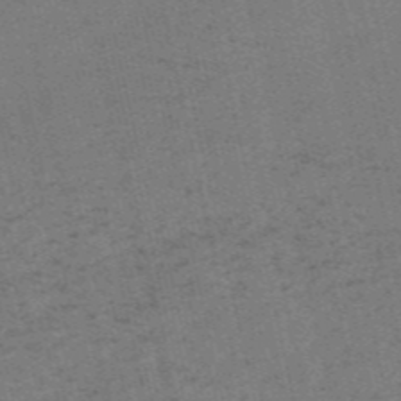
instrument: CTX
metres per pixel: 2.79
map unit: HNb
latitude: -55.2376
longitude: -42.1956
